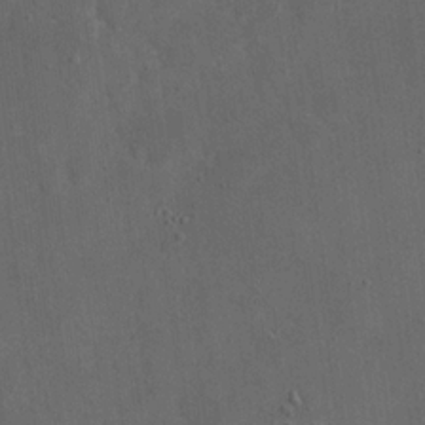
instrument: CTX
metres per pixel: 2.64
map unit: eHh
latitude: 19.5560
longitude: -65.6127
